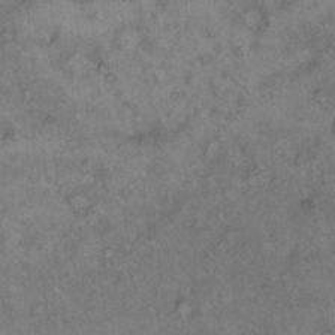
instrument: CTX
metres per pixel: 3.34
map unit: Hto
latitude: 12.3467
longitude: -60.7246
